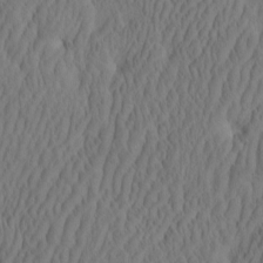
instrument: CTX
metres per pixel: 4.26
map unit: eHh
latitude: -2.4251
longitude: 15.8990
